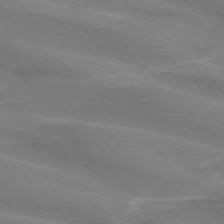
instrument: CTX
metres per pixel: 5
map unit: lApd
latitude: 74.0444
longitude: -61.6883
